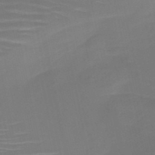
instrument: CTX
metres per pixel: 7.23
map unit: HNb
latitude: -51.0675
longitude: -46.8758
